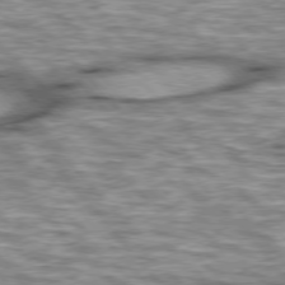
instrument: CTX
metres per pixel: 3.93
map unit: lApd
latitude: 76.1766
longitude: -49.6316
